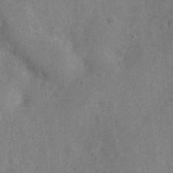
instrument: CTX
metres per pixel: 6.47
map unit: Nve
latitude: -24.3495
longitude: 107.4644
